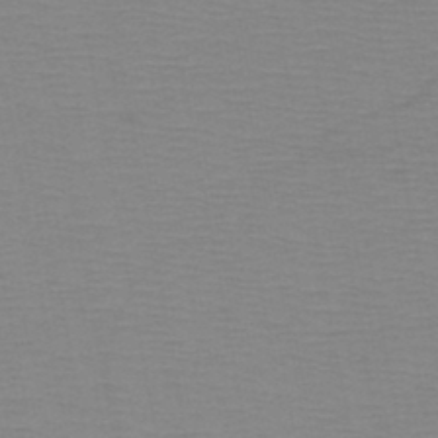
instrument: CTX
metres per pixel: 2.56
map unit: HNb
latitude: -47.1242
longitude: -40.7813
